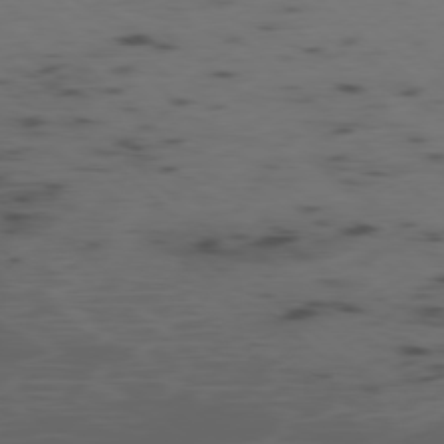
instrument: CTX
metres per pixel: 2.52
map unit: Ap
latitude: -77.9178
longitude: -74.8569
